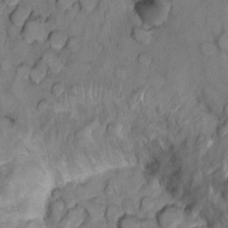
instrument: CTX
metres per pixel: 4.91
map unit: Nhu
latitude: 13.2537
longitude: -29.1403
